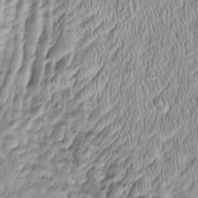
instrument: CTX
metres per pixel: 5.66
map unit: Htu
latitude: -4.9352
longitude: 157.4265
